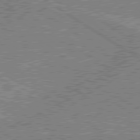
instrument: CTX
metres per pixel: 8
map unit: lApd
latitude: 79.5560
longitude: 169.4454
